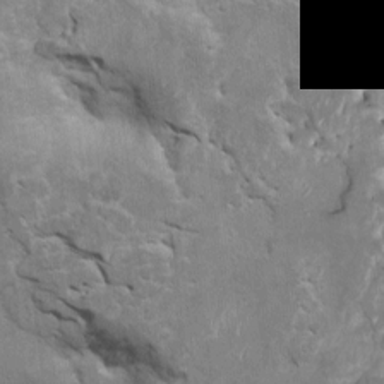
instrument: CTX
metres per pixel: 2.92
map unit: Htu
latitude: 2.7624
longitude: 142.4251
